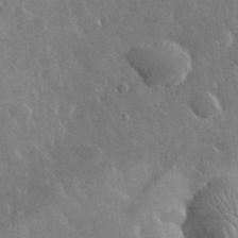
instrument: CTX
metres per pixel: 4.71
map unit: lHvf
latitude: 34.2333
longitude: -87.2915
